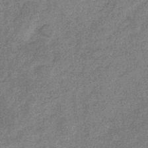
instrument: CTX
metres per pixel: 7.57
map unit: HNb
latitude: -31.2565
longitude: 60.8408
